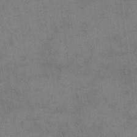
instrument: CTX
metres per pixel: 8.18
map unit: eHh
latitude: 17.9717
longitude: -66.1388
